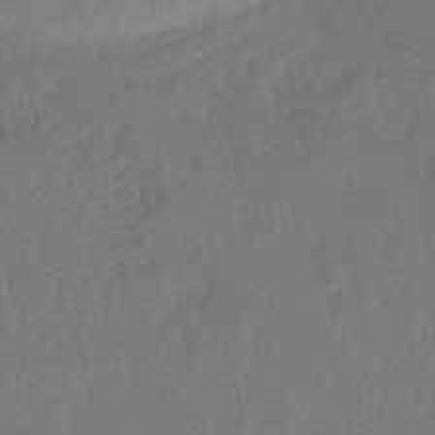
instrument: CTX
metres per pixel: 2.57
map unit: eHb
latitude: -41.4454
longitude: 79.5966
